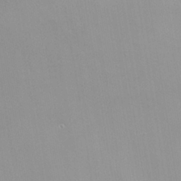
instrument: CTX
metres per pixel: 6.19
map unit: Nhe
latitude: -39.4077
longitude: -117.4615
